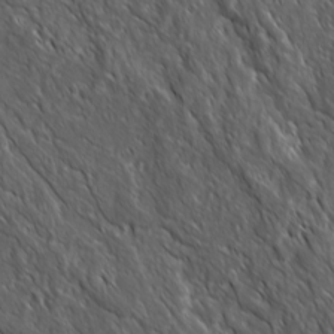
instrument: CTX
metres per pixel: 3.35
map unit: Ave
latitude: 15.7261
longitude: -133.0270
